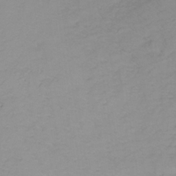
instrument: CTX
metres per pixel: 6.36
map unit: lHb
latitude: -33.3132
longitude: 67.6155
